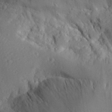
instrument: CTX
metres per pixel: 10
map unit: Aa
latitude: 29.6883
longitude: -133.8017
